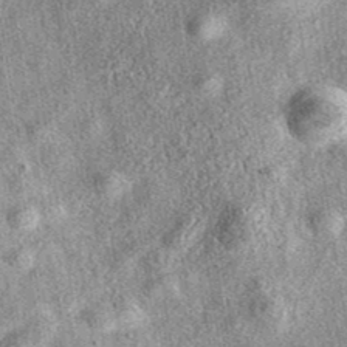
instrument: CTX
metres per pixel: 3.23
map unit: eAb
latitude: 39.3104
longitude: 106.7274
